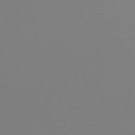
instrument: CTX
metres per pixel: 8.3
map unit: lHb
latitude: -46.1417
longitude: 72.2739
